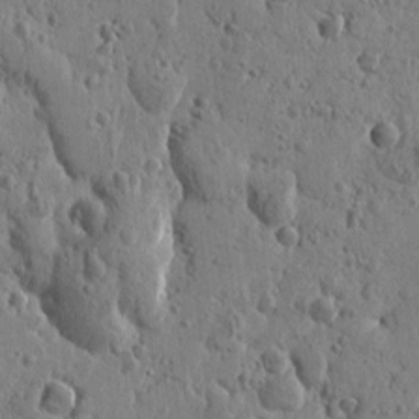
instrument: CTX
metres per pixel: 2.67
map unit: Htu
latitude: -0.7653
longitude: -177.9150
